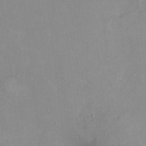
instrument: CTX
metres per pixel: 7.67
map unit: HNhu
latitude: 7.5560
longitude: 11.3321
